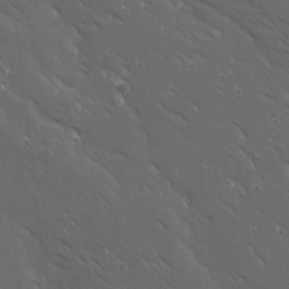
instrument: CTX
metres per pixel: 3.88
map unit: Ave
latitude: 19.1970
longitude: -137.8773
